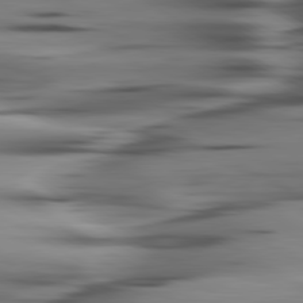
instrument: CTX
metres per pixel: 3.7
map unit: lApd
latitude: 80.4412
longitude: -122.3278
